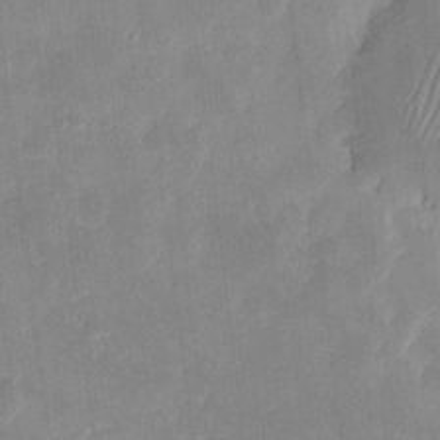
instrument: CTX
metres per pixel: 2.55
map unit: eHh
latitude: 8.0822
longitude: -73.0837
